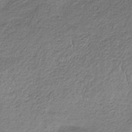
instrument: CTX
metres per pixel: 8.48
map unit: HNb
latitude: -33.0676
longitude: 62.9919
